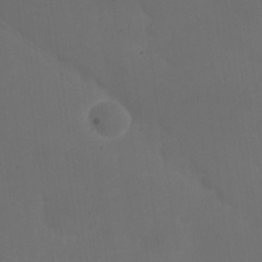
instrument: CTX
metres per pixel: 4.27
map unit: Nhu
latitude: 25.4048
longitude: -57.1781
